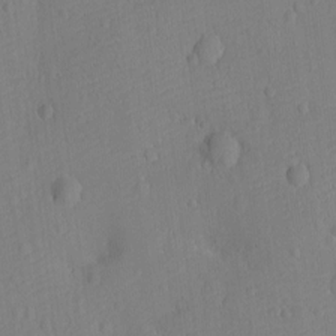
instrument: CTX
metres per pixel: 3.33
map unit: Ht
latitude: -10.1039
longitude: -22.7057
